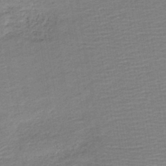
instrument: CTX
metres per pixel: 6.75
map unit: HNb
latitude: -41.6344
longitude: 50.9353
